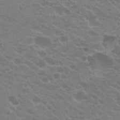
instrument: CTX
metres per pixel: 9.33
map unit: Hto
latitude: 23.8205
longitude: -35.8772
